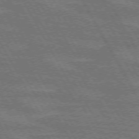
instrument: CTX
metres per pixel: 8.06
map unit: lApd
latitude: 71.9906
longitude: -55.3859
